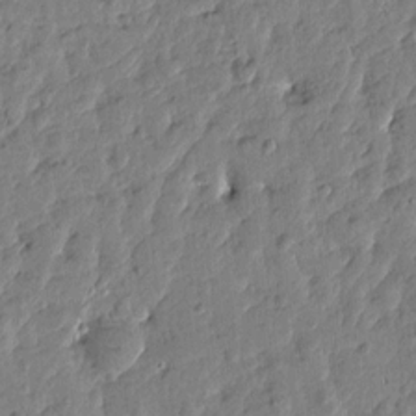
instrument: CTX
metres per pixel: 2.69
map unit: Htu
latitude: -1.3510
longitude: -179.3482
